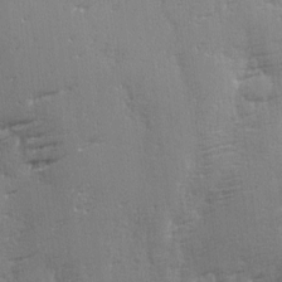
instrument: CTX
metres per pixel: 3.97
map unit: Ave
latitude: 2.2522
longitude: -111.2726
